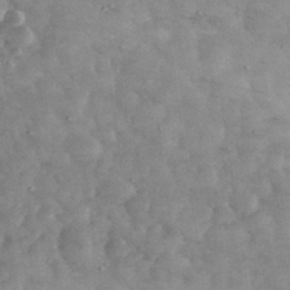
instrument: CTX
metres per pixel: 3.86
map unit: eHh
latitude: 34.5545
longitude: -69.0270
